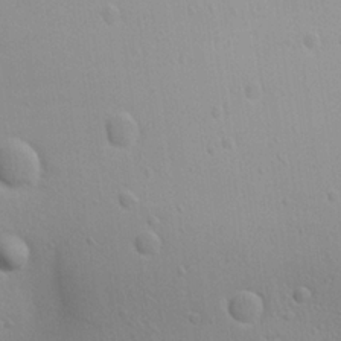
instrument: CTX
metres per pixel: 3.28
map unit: Ave
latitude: 22.3278
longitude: -137.4805
